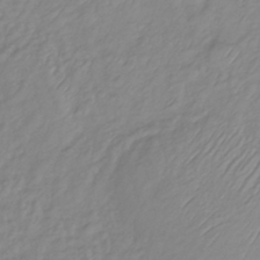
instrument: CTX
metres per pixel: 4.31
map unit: lHb
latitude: -36.5195
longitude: 69.4832
